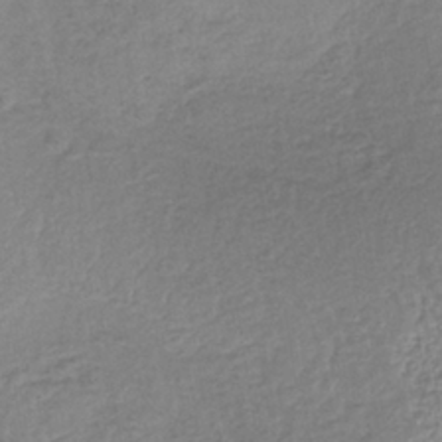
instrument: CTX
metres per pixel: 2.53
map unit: lHb
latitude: -38.1039
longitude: 68.4817
